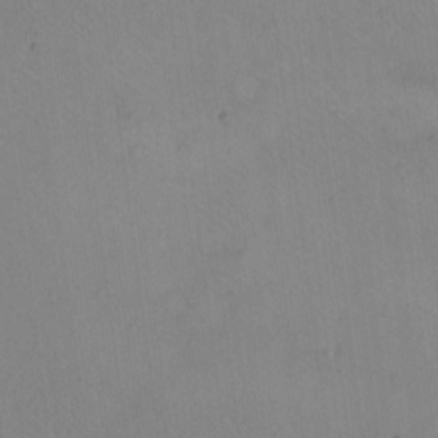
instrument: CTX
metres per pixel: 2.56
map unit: eHh
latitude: -9.8233
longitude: -67.8394
